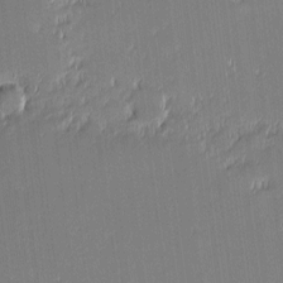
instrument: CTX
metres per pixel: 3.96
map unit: eHh
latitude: -2.6329
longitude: -85.4804
